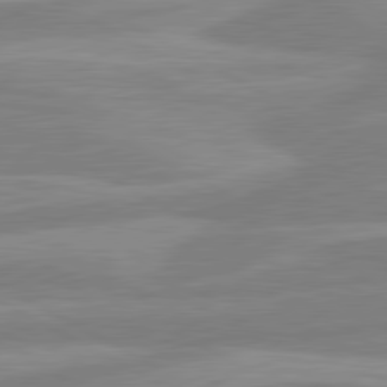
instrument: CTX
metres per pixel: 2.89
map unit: lApd
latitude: 80.8569
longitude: -168.4412
